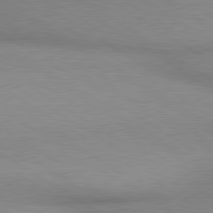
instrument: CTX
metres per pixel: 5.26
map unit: lApd
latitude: 80.0822
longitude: 167.3887
